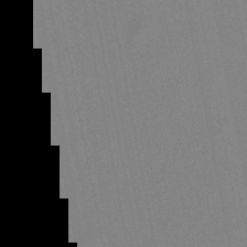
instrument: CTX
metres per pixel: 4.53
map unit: lHb
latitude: -48.9353
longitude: 71.8800
